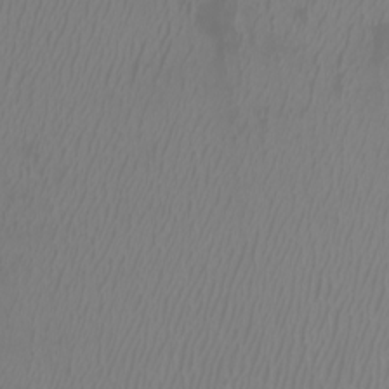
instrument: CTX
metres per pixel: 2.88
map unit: Htu
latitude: -5.3131
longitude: -74.5357
